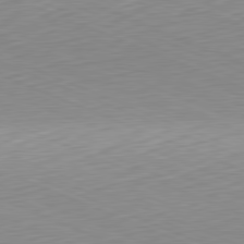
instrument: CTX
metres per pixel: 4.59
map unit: Hpe
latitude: -81.8045
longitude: 14.7841
